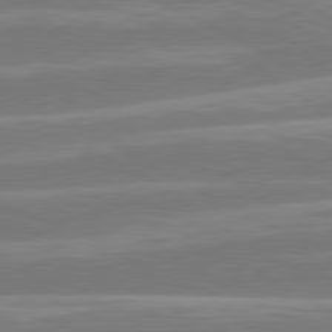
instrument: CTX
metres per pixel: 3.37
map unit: lApd
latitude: 81.0458
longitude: -129.1214
